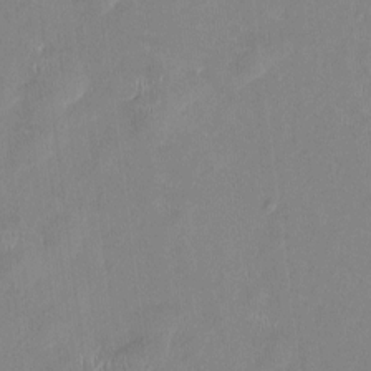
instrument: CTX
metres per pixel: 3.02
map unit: HNhu
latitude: 0.3089
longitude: -5.0836
